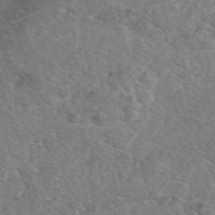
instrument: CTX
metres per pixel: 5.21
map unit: eAb
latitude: 50.0822
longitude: 111.2376
